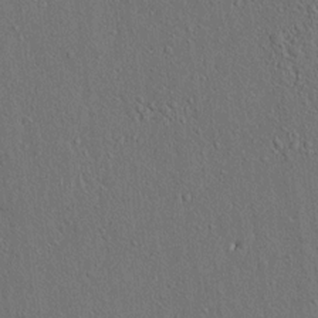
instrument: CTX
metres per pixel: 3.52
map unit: lAvf
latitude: 7.5560
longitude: 167.7289
